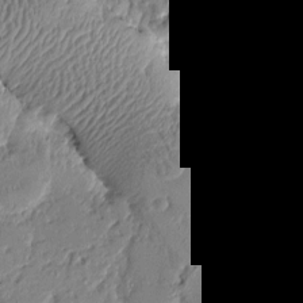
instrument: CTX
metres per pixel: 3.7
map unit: Htu
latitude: -1.1809
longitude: -178.2334
